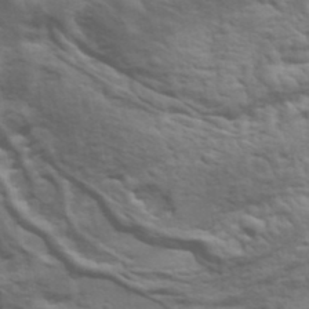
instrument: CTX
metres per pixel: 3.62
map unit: eHh
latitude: 36.8191
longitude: -81.1592
